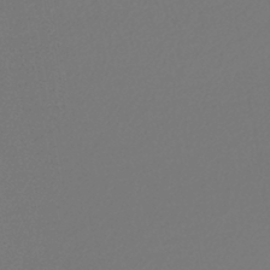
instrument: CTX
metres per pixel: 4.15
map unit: lHb
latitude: -43.1998
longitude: 64.7652
